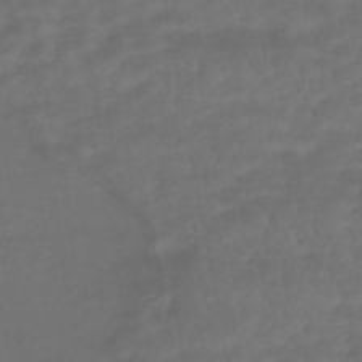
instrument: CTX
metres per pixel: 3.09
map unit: HNhu
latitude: -46.0661
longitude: 92.8219
